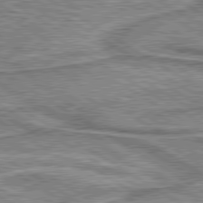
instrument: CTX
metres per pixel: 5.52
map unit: lApd
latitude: 80.1578
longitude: 172.4818
